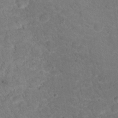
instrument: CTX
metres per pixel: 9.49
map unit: Nhu
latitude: 18.0633
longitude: -34.0633
